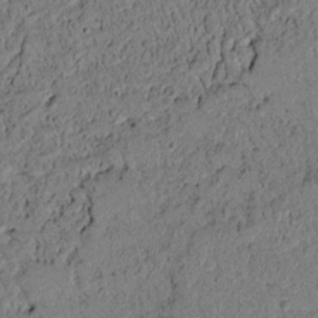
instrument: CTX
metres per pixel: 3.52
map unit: lAvf
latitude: 5.2915
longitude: 168.1227
